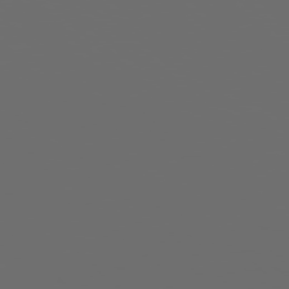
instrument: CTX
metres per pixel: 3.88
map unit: Hpe
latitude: 77.8961
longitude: -177.1970
